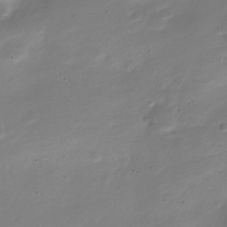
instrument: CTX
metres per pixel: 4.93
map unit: Nve
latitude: -21.9556
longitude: 105.0675
